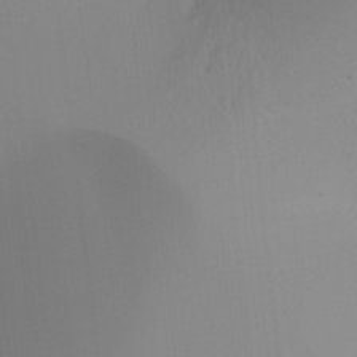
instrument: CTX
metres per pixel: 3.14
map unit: Ht
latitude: -16.0850
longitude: -47.0459
